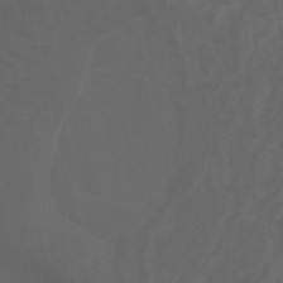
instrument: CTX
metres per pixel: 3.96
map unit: Htu
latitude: -0.9164
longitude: -78.1389
